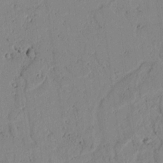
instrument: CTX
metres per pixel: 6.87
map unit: lAvf
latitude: 7.5182
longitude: 169.3131
